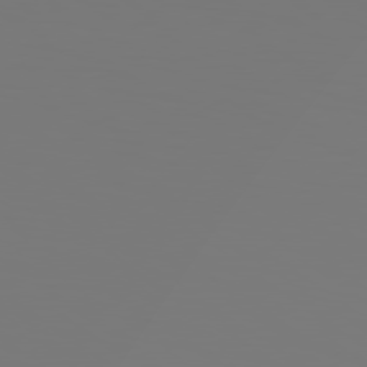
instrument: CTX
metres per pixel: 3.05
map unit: Hpe
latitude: 78.9325
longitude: -139.9150
